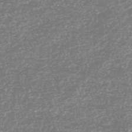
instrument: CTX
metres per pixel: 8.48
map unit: HNhu
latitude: -46.7652
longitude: 29.0109
